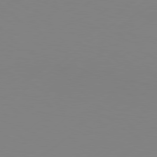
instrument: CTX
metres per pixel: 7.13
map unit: Hpe
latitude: 77.9717
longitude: -130.1389
